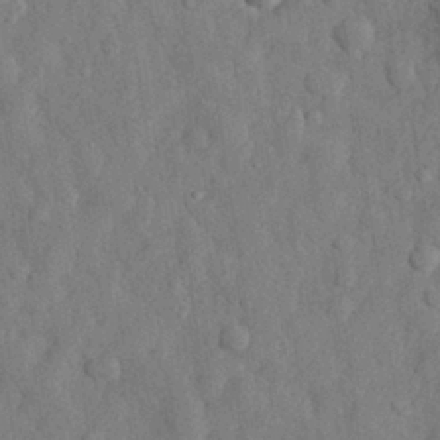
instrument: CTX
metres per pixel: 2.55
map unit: eHh
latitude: 29.5560
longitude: -76.1577
